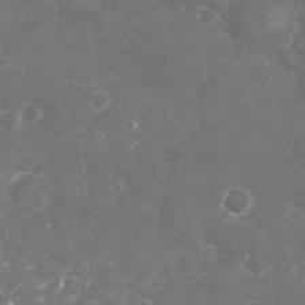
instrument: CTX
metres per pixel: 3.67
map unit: Nhu
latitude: -18.9353
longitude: -57.5749
